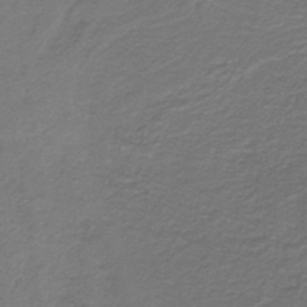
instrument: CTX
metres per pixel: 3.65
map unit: lHb
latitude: -39.3132
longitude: 55.3321
